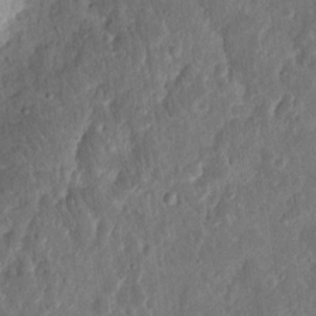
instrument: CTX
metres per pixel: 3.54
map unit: eHh
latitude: 11.5749
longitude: -73.4994
